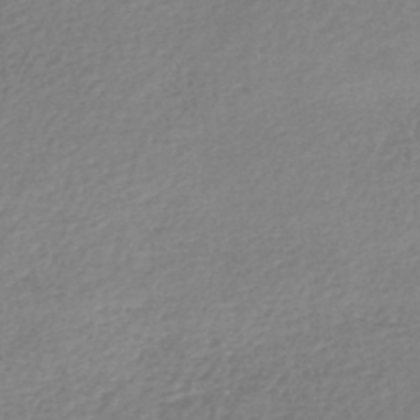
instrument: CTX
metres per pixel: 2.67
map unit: lHb
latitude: -46.1605
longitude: 61.5021
